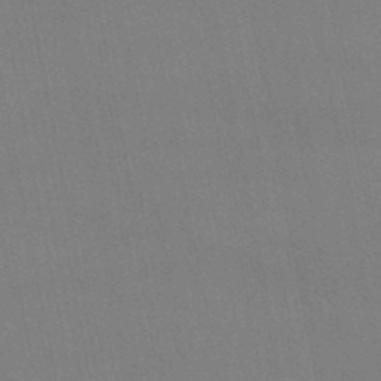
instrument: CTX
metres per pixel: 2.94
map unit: HNb
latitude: -45.4077
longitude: 56.4251
